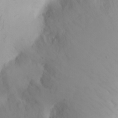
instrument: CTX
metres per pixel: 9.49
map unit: Ht
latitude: -0.7841
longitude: -61.5371
